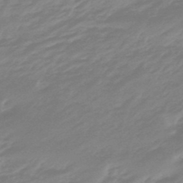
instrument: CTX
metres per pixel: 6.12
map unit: eHb
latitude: -48.0094
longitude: 85.0864
